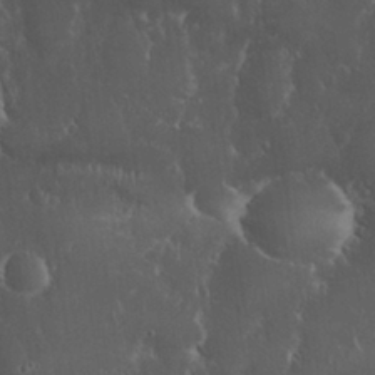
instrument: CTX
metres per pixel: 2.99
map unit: Nhu
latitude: 28.4979
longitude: -67.3670
